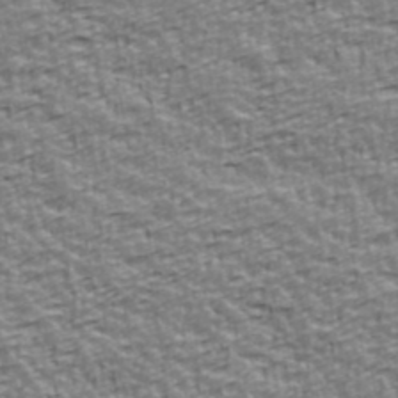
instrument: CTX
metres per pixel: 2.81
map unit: Ave
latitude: 41.6315
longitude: -112.8947
